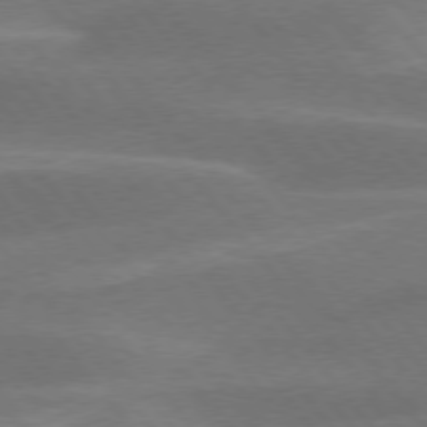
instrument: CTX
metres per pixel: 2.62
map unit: lApd
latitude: 75.5749
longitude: -57.9528
